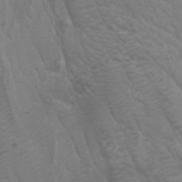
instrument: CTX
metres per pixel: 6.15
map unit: Htu
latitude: -0.8408
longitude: -77.3292
